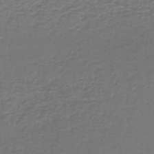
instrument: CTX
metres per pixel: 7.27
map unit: lHb
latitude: -42.6329
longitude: 56.9919
